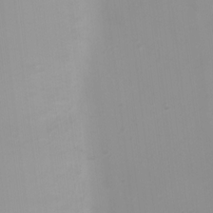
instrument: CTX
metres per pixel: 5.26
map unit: Ht
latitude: 3.0080
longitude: -22.8569
